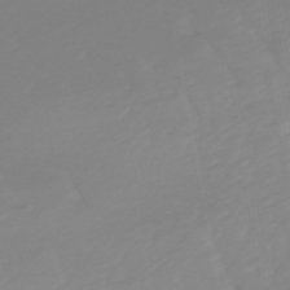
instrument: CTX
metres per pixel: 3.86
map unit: lHb
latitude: -49.1620
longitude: 82.3306
